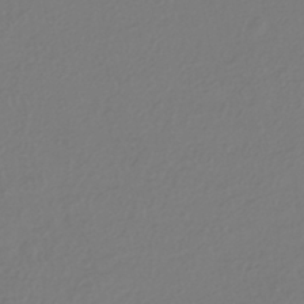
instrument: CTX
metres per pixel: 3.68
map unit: HNhu
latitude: -42.5384
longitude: 96.9731
